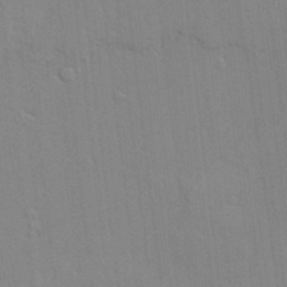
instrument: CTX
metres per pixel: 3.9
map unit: lAvf
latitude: 24.2900
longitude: -111.5371
